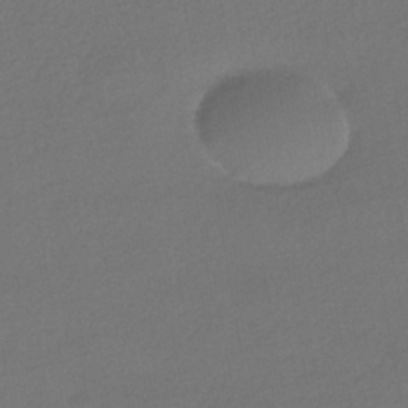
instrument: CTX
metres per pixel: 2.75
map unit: HNhu
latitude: -42.2928
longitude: 95.3131
